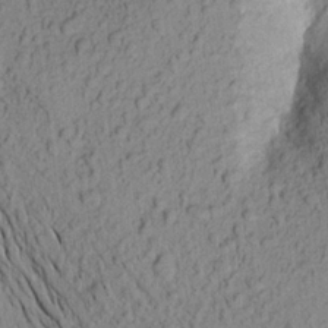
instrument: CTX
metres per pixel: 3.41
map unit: Aa
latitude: 20.0633
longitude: -149.4426
